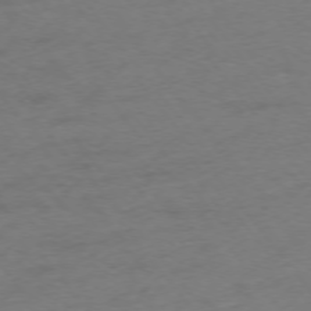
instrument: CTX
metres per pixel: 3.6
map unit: Ap
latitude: -75.2565
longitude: -72.8002
